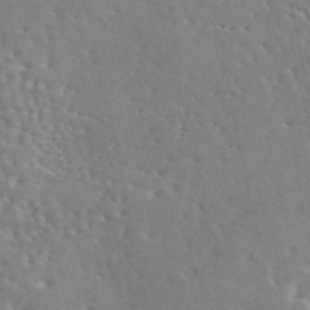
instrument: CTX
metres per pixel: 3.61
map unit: eAb
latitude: 45.2348
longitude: 111.3509
